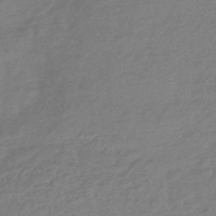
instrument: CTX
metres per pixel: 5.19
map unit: HNhu
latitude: -46.1228
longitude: 93.8989
